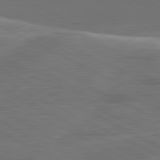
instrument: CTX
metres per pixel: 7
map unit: lApd
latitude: 81.1970
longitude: 128.2740
